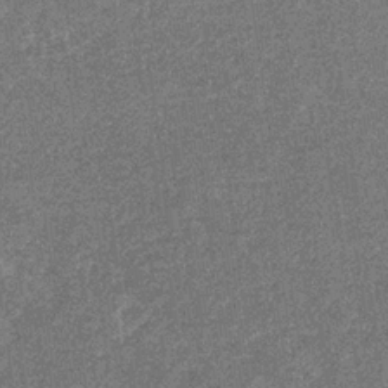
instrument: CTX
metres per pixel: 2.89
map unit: eHb
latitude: -31.4454
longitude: 67.8800
